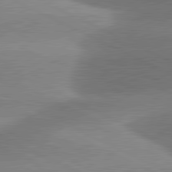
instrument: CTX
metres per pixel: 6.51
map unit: lApd
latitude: 81.3482
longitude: -159.0836
